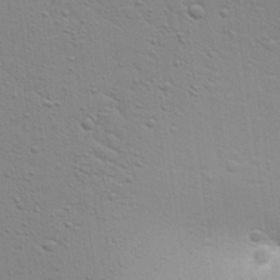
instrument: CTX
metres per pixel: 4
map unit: Aa
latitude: 26.2145
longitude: -136.6302
